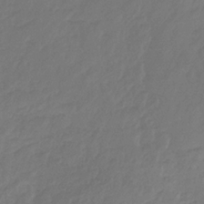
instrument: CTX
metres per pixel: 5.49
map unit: eHb
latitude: -30.7841
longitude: 72.7085
